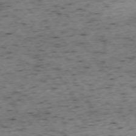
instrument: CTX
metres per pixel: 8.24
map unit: Ap
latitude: -74.1606
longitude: -73.5560
